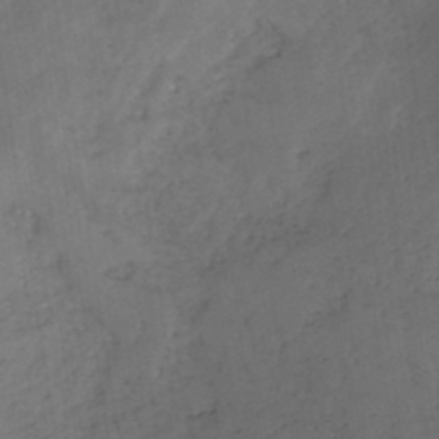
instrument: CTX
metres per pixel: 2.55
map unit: HNb
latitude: -44.7463
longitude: -45.6505
